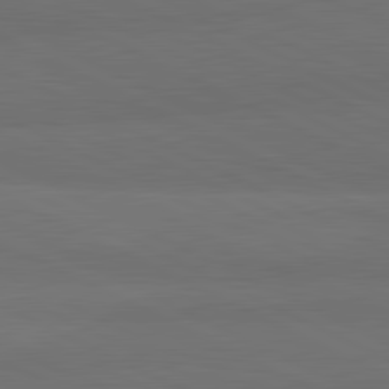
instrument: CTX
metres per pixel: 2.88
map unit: lApd
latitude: 82.0444
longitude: 158.8408
